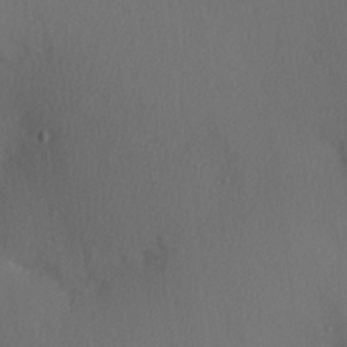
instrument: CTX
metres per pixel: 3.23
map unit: Hve
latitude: 13.7450
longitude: -90.2334
